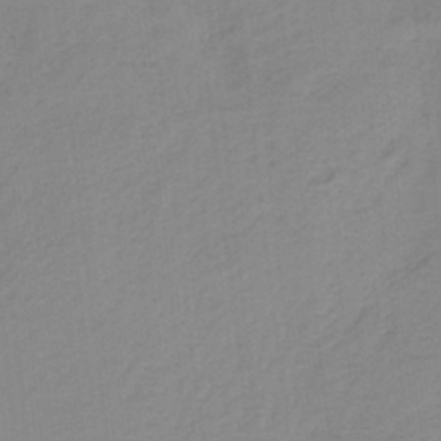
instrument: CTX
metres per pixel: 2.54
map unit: HNb
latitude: -36.5384
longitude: 55.8800
